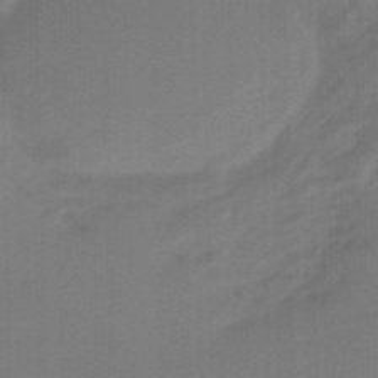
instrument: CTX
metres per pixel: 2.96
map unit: eHb
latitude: -47.3131
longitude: 88.9919
